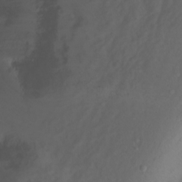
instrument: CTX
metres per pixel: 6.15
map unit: Ht
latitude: 1.6694
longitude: -36.6302
